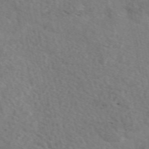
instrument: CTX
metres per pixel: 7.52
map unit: eAb
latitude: 50.1388
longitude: 110.8597
